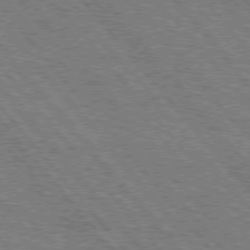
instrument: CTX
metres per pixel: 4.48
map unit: Hpe
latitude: 75.5182
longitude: -153.7261
